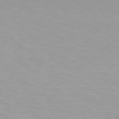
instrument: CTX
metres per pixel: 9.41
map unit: Hpe
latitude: 78.4412
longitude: -169.9717
